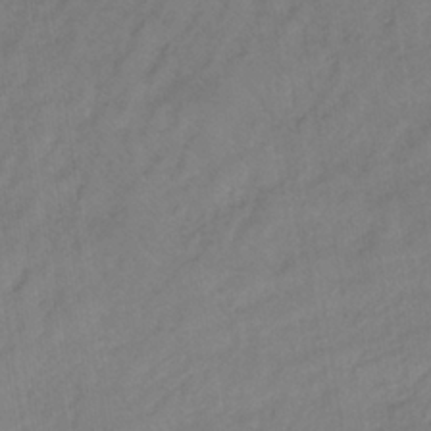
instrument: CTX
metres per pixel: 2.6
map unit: lHb
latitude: -34.9731
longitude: 71.2187
